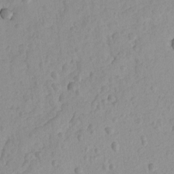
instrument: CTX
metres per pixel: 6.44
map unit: lAvf
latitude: -8.7463
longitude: -119.8961
